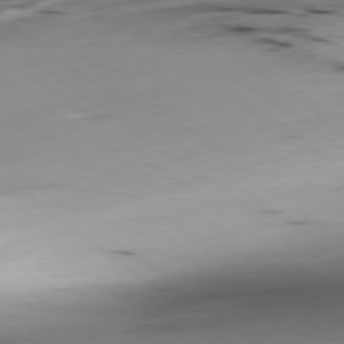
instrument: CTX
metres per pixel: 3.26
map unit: Ap
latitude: -79.0486
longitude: -92.0822
